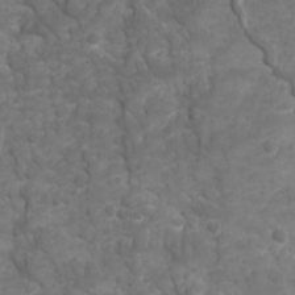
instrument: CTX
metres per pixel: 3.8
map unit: Ave
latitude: 16.6302
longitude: -132.5168
